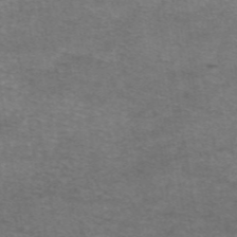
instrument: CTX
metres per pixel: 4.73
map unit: eAb
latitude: 46.4601
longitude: 102.9731
